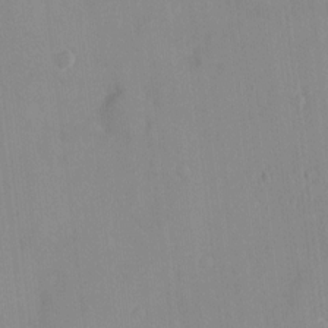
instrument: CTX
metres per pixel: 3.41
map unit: HNhu
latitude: 5.6505
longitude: 3.0108
